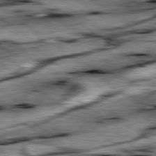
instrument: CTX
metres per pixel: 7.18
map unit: lApd
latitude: 79.7261
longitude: -48.0255
